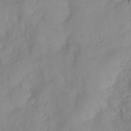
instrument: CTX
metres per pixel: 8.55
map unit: HNhu
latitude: -24.0850
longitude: 49.1431
